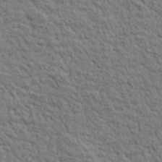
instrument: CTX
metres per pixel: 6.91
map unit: lHvf
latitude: 38.8569
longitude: -89.1404
